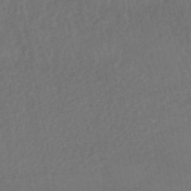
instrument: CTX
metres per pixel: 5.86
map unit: HNhu
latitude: -48.6519
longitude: 97.4266
